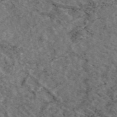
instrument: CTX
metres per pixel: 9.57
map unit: eAb
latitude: 47.7072
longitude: 111.4643
